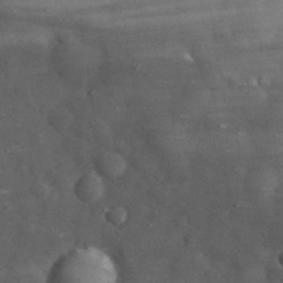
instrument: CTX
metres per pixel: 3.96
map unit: eHh
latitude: 31.5749
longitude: -71.0269
